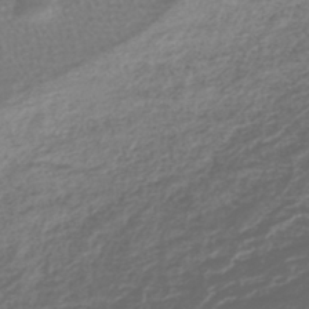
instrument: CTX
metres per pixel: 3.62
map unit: lHb
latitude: -42.5195
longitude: 69.6910
